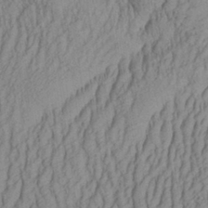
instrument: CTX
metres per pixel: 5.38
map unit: Aa
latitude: 29.6505
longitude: -138.1956
